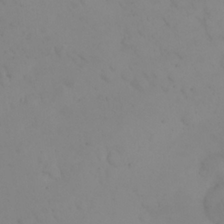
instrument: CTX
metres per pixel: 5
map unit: eHh
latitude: 24.3845
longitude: -64.4034
